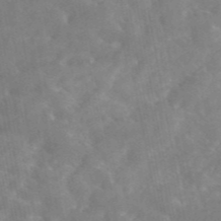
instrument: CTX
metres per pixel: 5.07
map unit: eAb
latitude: 45.4237
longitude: 125.8044
